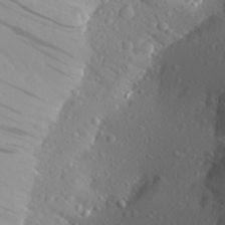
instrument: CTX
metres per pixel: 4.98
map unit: Aa
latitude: 25.5371
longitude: -146.2712
